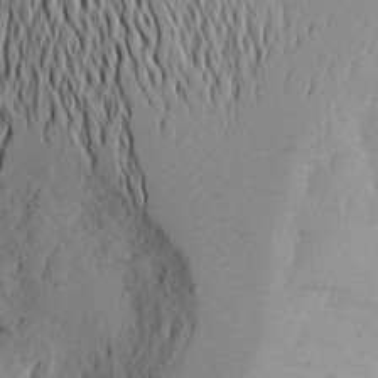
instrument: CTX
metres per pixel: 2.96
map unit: Aa
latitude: 20.2334
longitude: -145.2159
